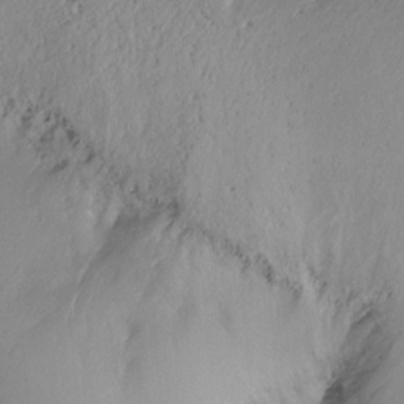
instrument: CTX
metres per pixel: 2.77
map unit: Htu
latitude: -14.3873
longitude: -45.0269
